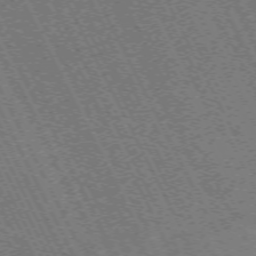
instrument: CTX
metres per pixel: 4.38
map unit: Hpe
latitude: -71.5210
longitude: 9.3321
